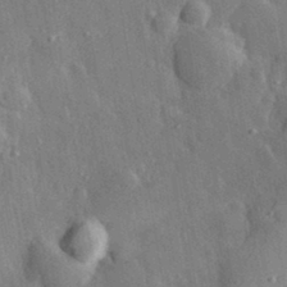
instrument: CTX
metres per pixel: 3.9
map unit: eHh
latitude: 32.0255
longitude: -80.3089
